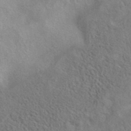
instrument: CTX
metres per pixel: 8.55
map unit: eAb
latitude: 40.0633
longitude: 105.8044
